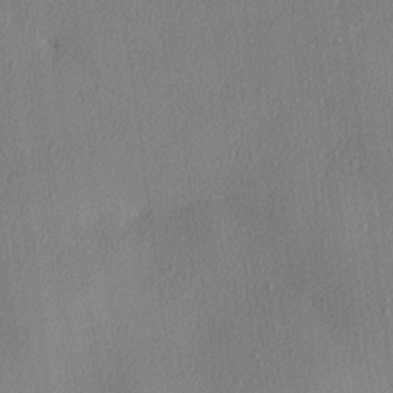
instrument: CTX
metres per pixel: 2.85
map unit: lHvf
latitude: 22.8191
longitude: 140.5196
